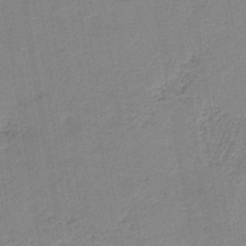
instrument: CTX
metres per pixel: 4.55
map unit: HNb
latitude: -40.7085
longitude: 50.5007
